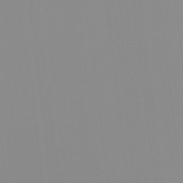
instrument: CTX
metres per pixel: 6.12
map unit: Hto
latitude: -8.3117
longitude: -51.9339
